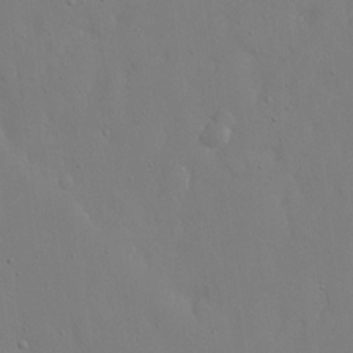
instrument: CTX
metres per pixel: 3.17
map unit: eHh
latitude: 16.1011
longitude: -71.4615
